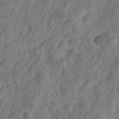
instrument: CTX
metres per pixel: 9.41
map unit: eHh
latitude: 10.1011
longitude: -74.1956
